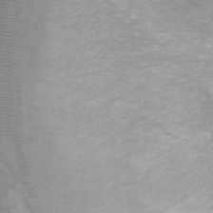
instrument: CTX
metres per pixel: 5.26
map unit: Ht
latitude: 3.1970
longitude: -28.9702
